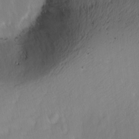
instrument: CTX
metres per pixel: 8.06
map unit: Ave
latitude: 9.1781
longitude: -105.2726
